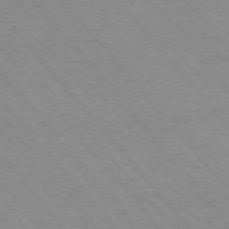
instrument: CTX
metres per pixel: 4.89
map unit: Hpe
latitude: 76.1766
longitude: -157.2725
